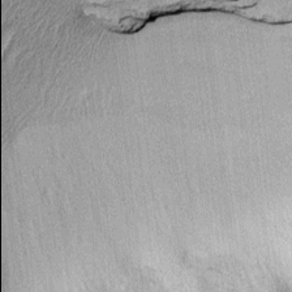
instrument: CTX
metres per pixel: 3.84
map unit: Htu
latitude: -0.3873
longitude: 150.0094
